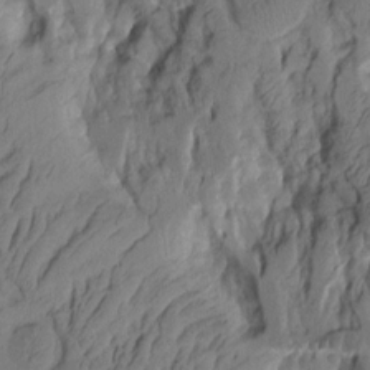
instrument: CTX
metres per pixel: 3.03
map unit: Aa
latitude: 8.7057
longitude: -127.0648
